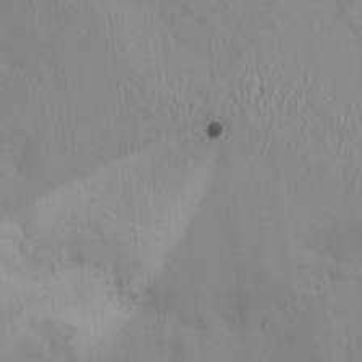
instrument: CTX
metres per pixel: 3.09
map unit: HNhu
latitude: 6.6490
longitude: 0.9731
